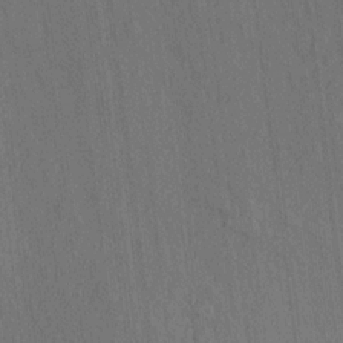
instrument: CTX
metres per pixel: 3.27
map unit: lAvf
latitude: 7.9528
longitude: 165.7478
